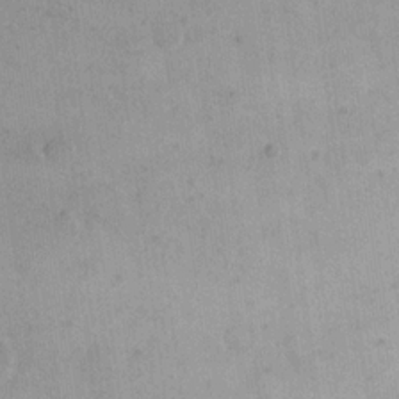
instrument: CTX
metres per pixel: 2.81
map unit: eHh
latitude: 20.3090
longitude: -66.3278
